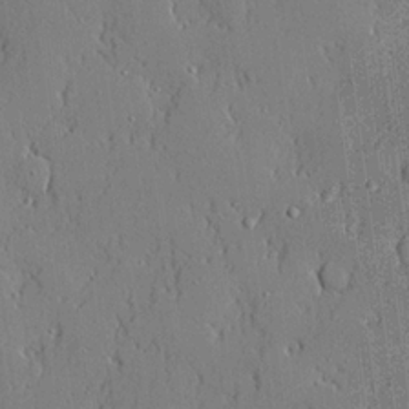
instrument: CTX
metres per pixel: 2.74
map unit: lHvf
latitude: 20.5546
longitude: 143.7477
